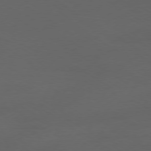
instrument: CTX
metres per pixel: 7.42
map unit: Ap
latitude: -79.2942
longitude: -63.9528
